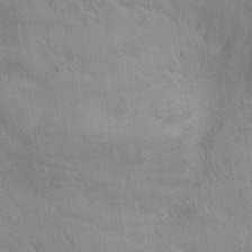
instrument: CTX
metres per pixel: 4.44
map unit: Ht
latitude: 0.7435
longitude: -44.5546
